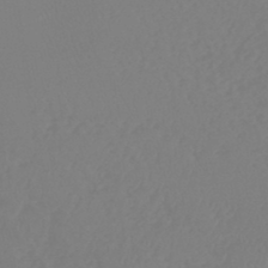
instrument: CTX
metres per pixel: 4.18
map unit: lHb
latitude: -45.0298
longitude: 72.2550
